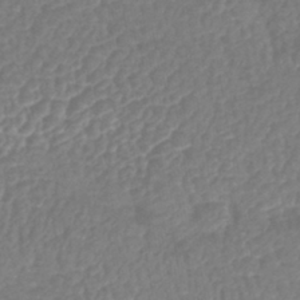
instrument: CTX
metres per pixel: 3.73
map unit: lHb
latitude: -42.9163
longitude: 75.4266
